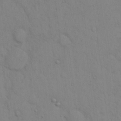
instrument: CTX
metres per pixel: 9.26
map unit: eHh
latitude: 16.2712
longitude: -62.6302
